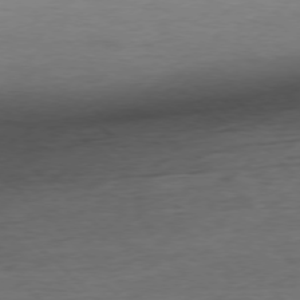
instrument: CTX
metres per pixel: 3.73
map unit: Ap
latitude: -77.7856
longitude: -88.4790
